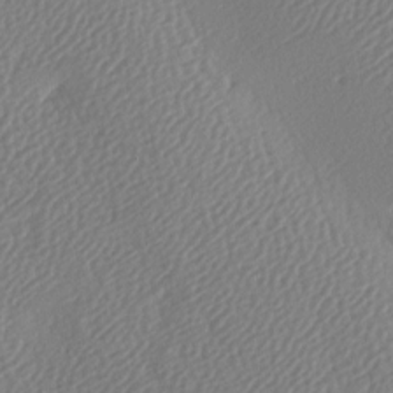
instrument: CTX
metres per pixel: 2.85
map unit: lAa
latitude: -8.9919
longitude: -128.0633
